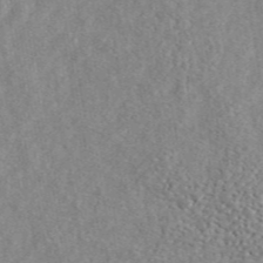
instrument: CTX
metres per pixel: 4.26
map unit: ANa
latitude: 45.7260
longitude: 49.8234
